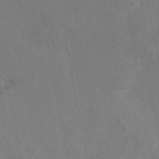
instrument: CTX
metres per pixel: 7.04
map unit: eAb
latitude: 46.9514
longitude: 116.7841
